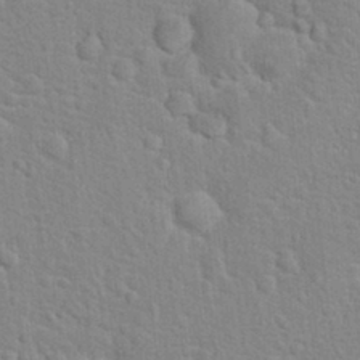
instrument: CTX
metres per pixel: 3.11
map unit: Hto
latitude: 21.5938
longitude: -47.2159
